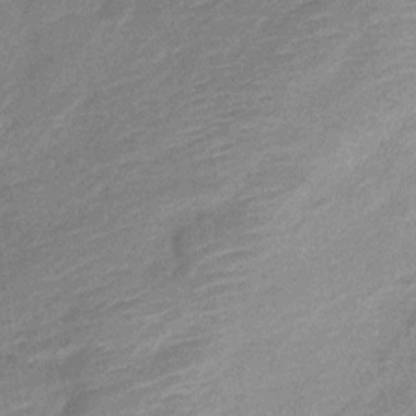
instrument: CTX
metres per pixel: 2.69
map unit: Nve
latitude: -19.6533
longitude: 108.5952
